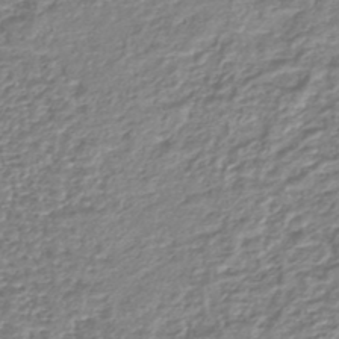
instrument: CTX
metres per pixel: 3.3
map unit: lHb
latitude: -42.5951
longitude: 76.0472
